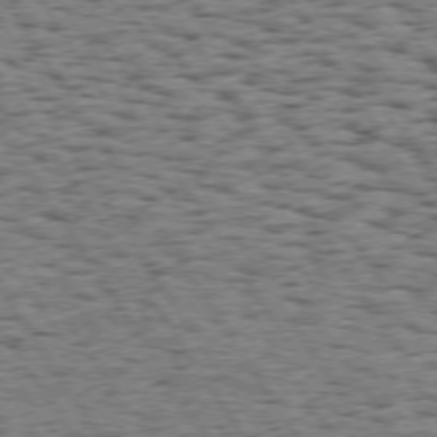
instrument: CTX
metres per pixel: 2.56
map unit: Hpe
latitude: 73.7072
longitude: -135.3103
